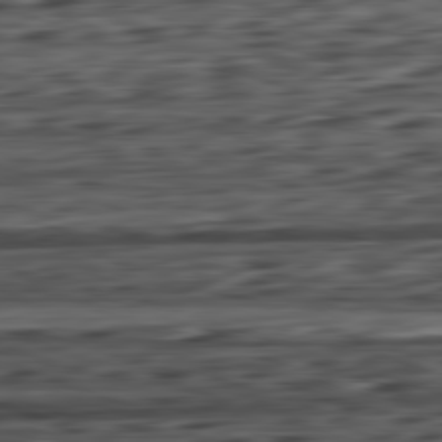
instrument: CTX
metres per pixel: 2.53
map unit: Ap
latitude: -82.1606
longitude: -78.0822
